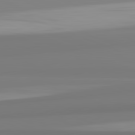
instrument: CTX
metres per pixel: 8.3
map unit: lApd
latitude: 82.4034
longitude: 174.7841
